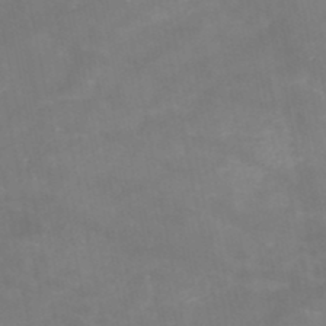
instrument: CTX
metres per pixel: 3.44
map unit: HNb
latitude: -48.5763
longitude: -38.9136
